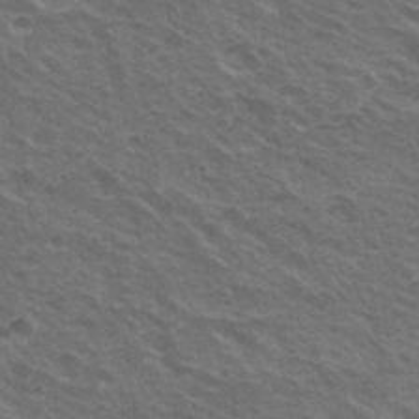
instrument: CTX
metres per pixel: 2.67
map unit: Hto
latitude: 21.8773
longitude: -30.9892
